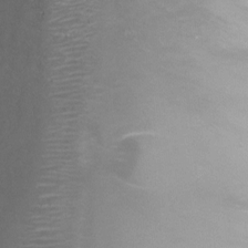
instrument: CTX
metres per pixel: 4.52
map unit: Ht
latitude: -8.0472
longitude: -20.5735
